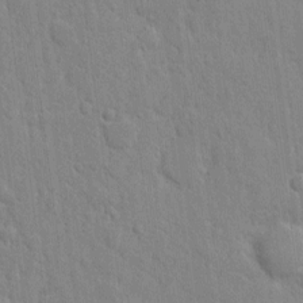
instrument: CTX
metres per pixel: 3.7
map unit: eHh
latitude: 6.5546
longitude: -72.5168
